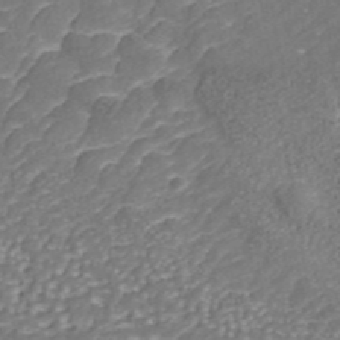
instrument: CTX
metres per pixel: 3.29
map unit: ANa
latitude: 43.4804
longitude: 36.0283
